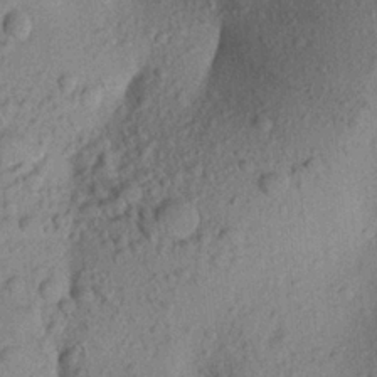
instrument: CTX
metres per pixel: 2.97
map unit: Aa
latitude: 22.8380
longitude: -148.0444
